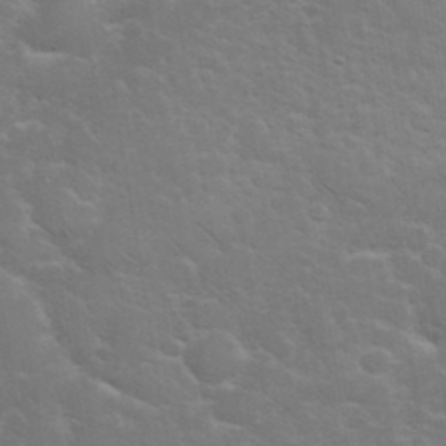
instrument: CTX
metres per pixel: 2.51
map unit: eHh
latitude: 36.2145
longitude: -66.4223
